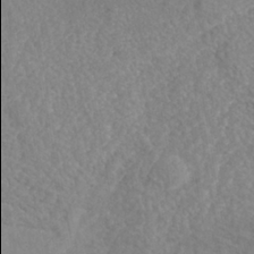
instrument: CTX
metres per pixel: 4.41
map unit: Nhe
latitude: -41.1998
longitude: -109.9906
